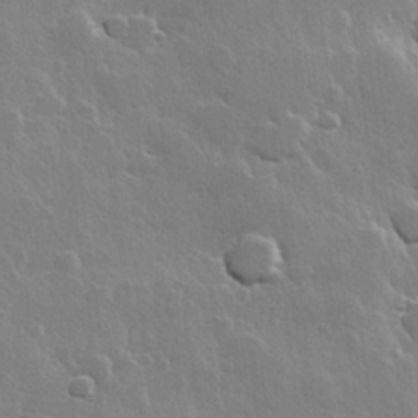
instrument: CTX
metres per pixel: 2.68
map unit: Hve
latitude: 22.7057
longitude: 148.9542
